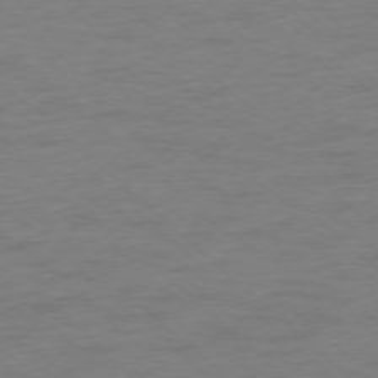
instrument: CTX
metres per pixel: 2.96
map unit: Ap
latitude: -76.9731
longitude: -76.9702
